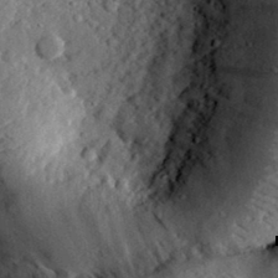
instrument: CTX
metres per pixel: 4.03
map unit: lHvf
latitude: 32.6868
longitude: -83.6127
